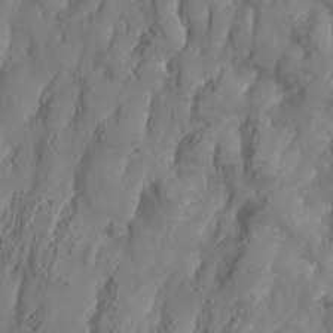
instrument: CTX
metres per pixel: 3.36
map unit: Nhe
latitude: -37.1998
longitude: 138.2740
